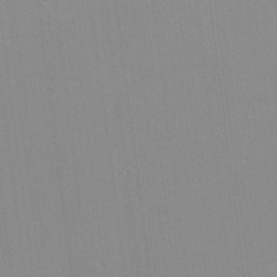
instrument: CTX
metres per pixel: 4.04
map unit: lHvf
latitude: -12.3873
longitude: -103.3104
